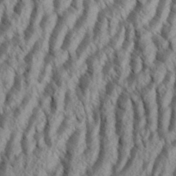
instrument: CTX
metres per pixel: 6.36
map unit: Aa
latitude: 34.2711
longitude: -137.7639
